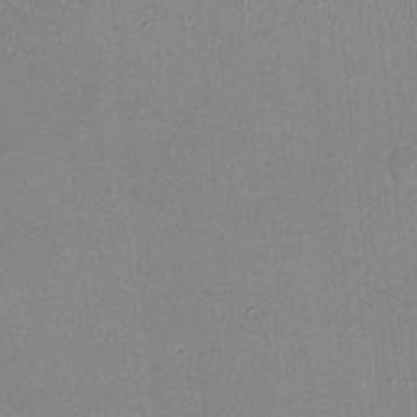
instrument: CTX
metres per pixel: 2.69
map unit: HNhu
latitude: -1.5211
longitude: -1.2537
